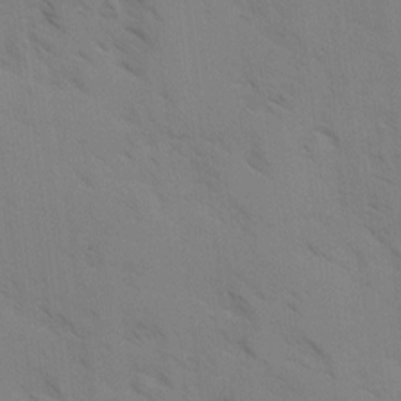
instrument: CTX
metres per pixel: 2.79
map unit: Ave
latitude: -1.0109
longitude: -111.8584
